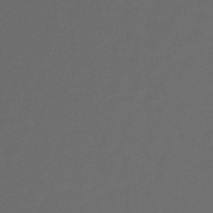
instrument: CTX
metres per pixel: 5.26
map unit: lHb
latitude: -43.5588
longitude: 71.5399
